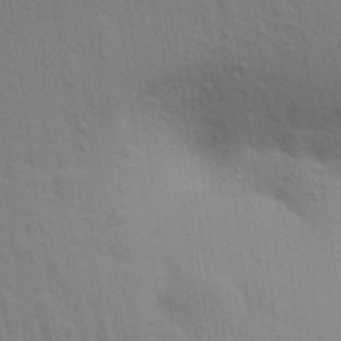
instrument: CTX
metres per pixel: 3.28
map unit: Aa
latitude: 29.4237
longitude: -147.1592
